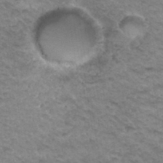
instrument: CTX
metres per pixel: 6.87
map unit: Hto
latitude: 34.2333
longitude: -47.8584
